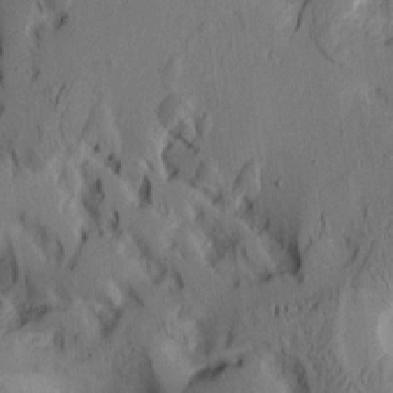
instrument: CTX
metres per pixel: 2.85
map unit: Aa
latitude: 8.8569
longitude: -127.3293
